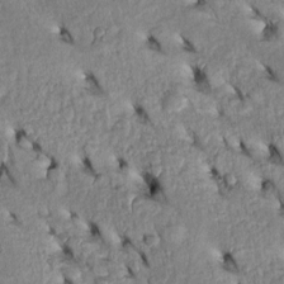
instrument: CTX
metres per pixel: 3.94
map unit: Htu
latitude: -5.0675
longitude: 153.7855
